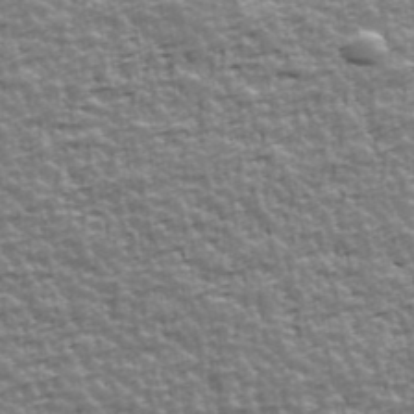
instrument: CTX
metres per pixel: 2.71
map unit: Ave
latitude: 42.4601
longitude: -112.7057
